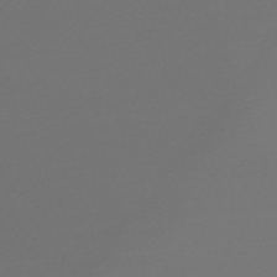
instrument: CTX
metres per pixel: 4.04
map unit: lHb
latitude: -47.9745
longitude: 66.6140
